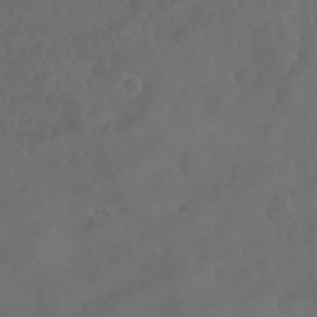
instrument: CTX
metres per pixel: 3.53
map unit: Nhu
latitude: 24.9702
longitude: -62.6869
